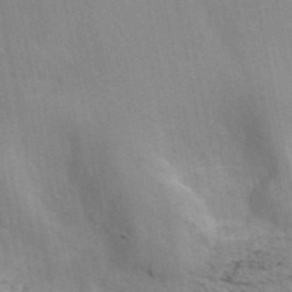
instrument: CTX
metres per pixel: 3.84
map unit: eAb
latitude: 42.4223
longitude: 106.1795
